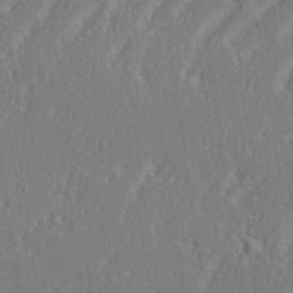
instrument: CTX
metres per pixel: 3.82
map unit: eHh
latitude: 35.0836
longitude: -133.5938
